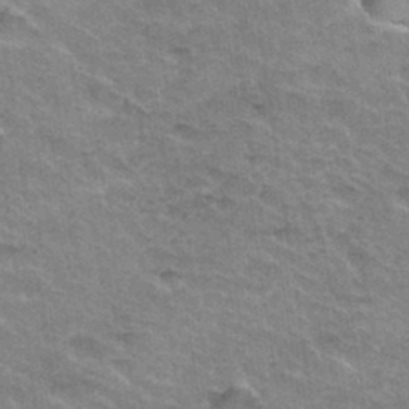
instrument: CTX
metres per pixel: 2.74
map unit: Hto
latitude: 33.9906
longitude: -46.8569
